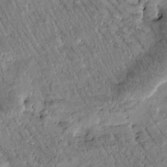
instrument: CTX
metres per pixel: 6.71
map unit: Htu
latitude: -1.0109
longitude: 172.1039
